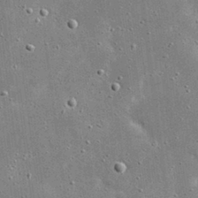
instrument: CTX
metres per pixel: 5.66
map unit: eHh
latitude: 21.3293
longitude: -67.2348
